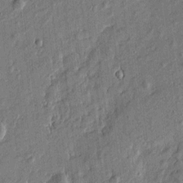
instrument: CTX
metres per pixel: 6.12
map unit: Htu
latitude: -7.1431
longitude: 177.5021
